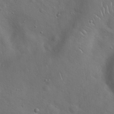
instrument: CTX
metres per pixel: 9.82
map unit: Hto
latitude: 17.6694
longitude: -53.2915
